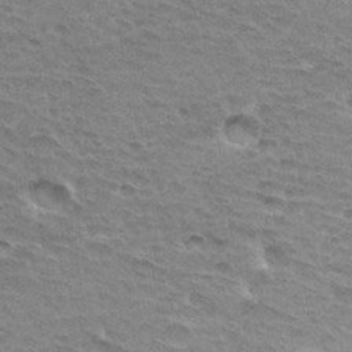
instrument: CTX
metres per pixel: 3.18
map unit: Hto
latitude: 35.0080
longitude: -43.6505
